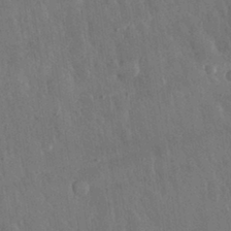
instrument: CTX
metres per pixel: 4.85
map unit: eHh
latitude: 31.4805
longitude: -79.5182
